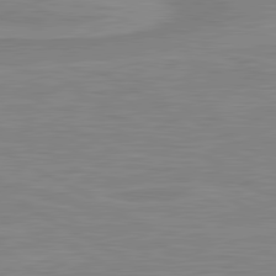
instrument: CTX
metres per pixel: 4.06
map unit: lApd
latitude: 81.0080
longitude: 171.8234
